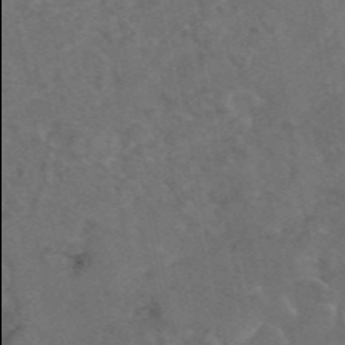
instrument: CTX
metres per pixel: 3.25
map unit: eAb
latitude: 46.3657
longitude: 114.0094
